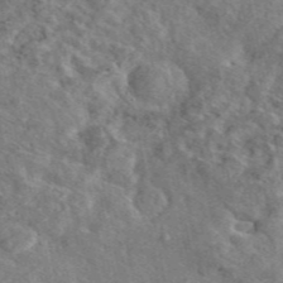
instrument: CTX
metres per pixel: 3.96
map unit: eAb
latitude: 46.0633
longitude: 113.0676
